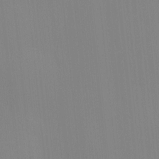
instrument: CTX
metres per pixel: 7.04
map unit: Ave
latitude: 2.8947
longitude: -112.8380
